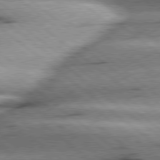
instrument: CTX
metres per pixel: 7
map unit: Hpe
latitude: 78.6491
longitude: -154.1578
